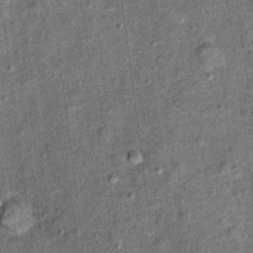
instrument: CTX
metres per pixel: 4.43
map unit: Ht
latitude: 11.2537
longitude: -38.8758
